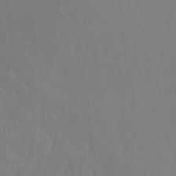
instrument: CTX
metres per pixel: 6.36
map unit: Ht
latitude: -14.0283
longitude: -44.3278
